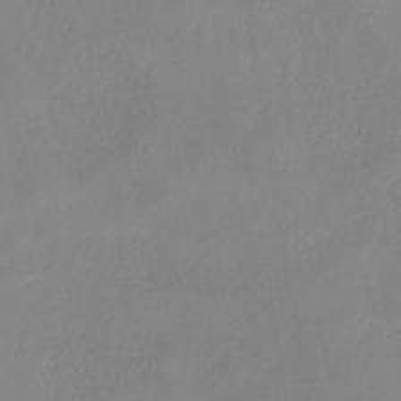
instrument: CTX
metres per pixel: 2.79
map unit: HNb
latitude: -33.2565
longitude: 55.2187
